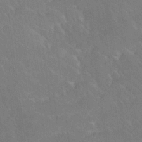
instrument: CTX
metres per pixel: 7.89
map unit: Ave
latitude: 18.7246
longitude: -136.4790
